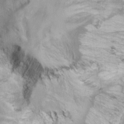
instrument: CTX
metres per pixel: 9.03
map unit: Hto
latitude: 9.1214
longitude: -31.6127
